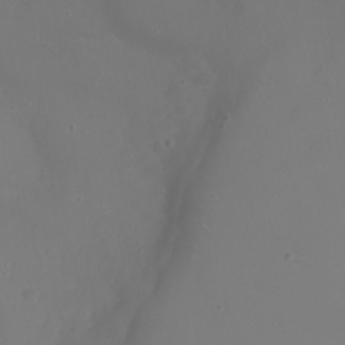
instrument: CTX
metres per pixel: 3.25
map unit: eHh
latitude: 21.8584
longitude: -64.2900
